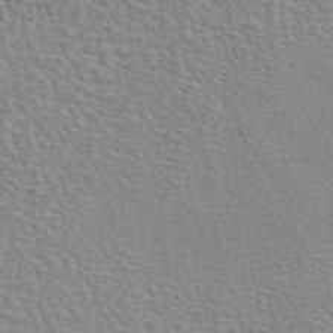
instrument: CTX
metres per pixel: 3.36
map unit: eAb
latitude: 44.3467
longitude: 110.4062
